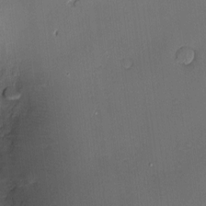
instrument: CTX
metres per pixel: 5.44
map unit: Nve
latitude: -7.4265
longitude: 174.9352
